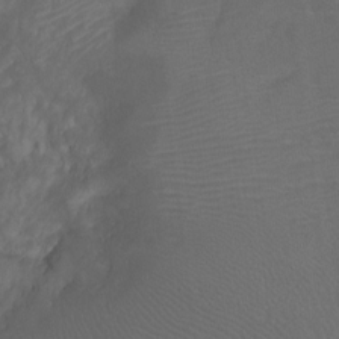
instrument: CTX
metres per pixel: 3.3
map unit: Ht
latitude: -9.7855
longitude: -35.3859
